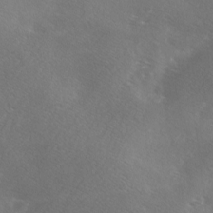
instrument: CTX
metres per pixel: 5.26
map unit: Ave
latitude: 0.0633
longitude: -112.3089
